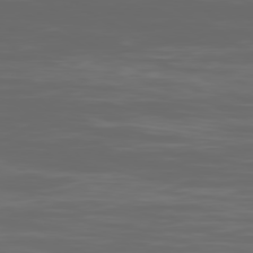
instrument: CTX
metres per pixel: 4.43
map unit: Ap
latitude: -80.2740
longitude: -94.1011
